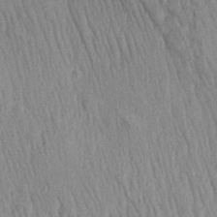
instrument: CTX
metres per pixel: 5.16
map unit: Aa
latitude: 29.5371
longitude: -138.4412
